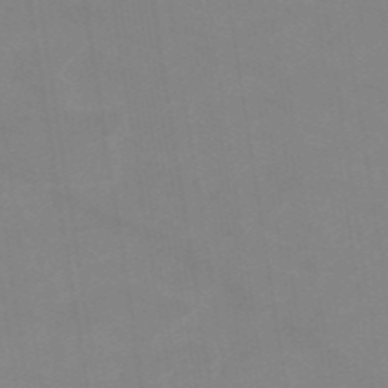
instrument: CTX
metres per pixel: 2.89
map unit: HNb
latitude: -54.2740
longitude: -48.7813
